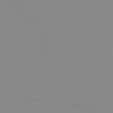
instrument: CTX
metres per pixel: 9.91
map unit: Hpe
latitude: -75.0865
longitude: 6.2928
